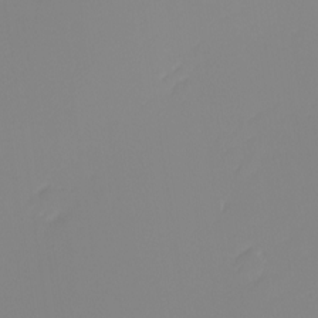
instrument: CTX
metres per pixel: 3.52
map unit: eHh
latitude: -5.3887
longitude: -86.2522
